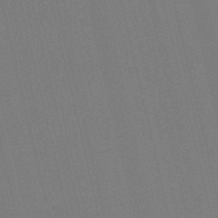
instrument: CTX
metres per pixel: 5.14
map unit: lHb
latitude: -47.6344
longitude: 60.7085
